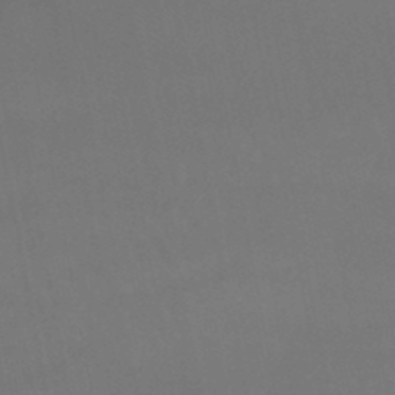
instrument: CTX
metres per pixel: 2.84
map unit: lHb
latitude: -46.7463
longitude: 75.3510
